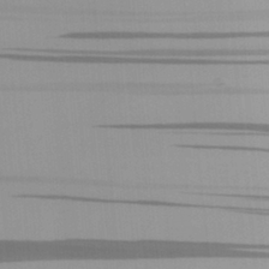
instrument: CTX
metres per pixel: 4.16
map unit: Aa
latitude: 27.7261
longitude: -131.8584
